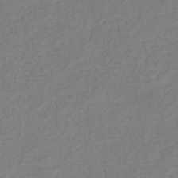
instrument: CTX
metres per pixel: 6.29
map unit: eHb
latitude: -33.6722
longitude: 75.0487
